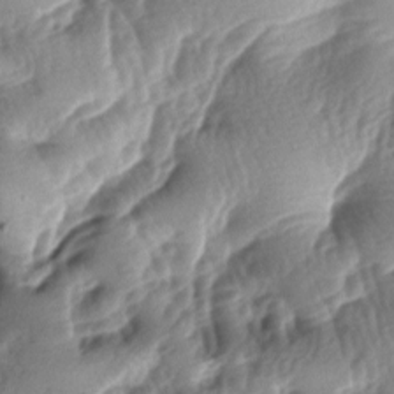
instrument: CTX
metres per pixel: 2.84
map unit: lAa
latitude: -8.0472
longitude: -127.4427
